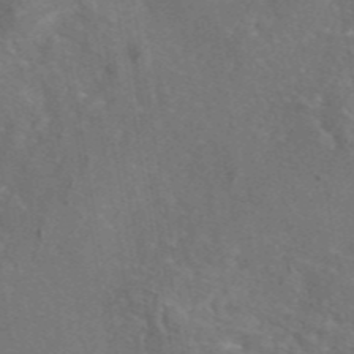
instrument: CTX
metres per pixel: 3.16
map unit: eAb
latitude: 45.8394
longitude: 109.1809
